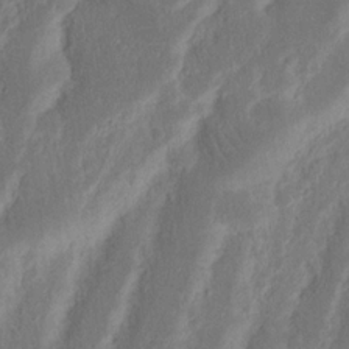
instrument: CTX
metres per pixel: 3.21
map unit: Nhu
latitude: 15.7072
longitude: -74.1956
